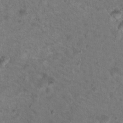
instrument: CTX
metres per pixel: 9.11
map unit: Nhu
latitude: 17.2537
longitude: -30.9703
